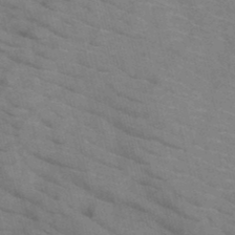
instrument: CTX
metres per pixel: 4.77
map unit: HNb
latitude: -47.8044
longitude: -47.8206
